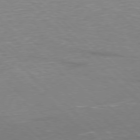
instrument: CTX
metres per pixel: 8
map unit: Hpe
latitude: -78.1605
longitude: 15.7478
